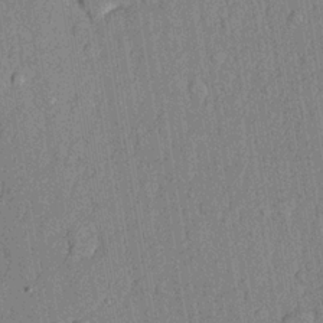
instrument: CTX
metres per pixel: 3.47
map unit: lHvf
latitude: 20.8002
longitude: 144.8408
